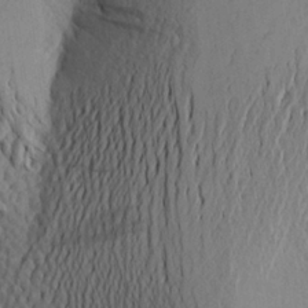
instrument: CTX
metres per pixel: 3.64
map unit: Aa
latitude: 24.9513
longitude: -149.7450
